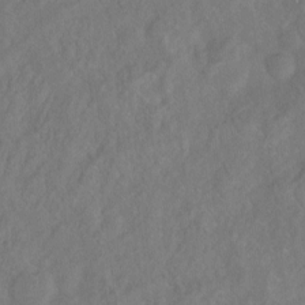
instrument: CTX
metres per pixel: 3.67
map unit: Hto
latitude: -7.7855
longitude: -39.8772
